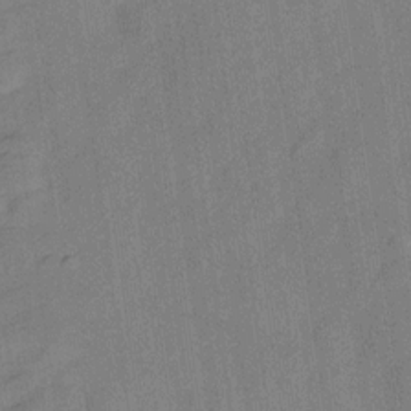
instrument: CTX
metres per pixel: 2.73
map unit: Hve
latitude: -28.0472
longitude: 92.6707
